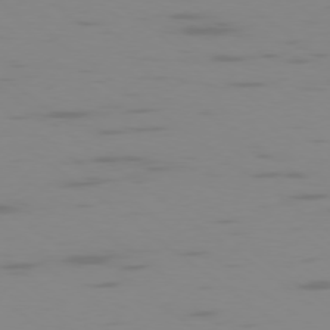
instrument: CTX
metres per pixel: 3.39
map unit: Ap
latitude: -78.1228
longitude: -65.5371
